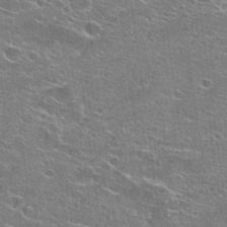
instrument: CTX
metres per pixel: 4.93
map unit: Hto
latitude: 25.3292
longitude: -44.1200
